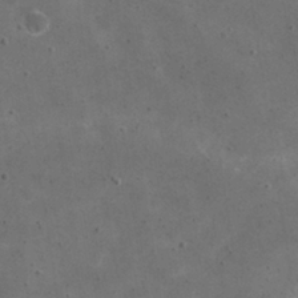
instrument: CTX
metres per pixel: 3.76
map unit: eHh
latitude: 21.8773
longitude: -66.9135
